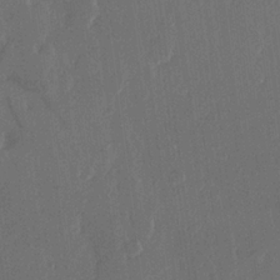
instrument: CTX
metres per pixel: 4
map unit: Hve
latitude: 22.7057
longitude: 147.5966
